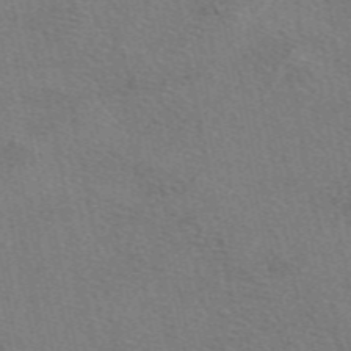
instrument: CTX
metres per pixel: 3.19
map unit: eAb
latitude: 48.8569
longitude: 115.7288
